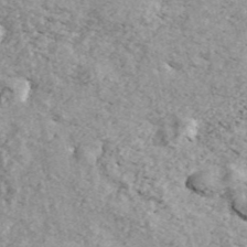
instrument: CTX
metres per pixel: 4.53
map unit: ANa
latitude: 44.5168
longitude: 46.7463
